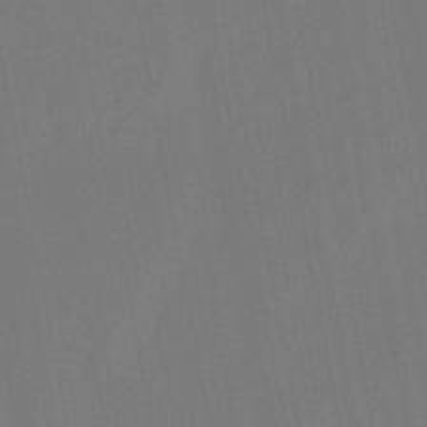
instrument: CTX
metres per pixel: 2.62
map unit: lHb
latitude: -47.8233
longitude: 71.9367
